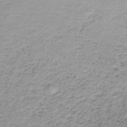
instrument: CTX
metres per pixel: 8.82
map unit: HNb
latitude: -37.4454
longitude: 50.6518
